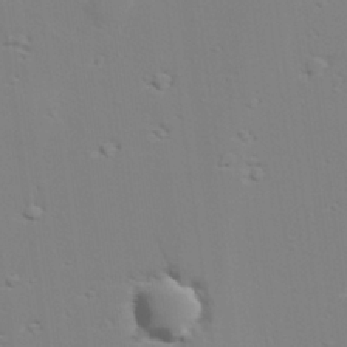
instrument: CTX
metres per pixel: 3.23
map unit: lAvf
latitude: 28.7246
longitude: -109.4804
